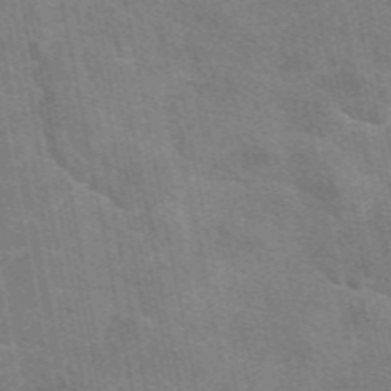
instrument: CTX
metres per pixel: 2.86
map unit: eAb
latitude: 50.5167
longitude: 112.3306
